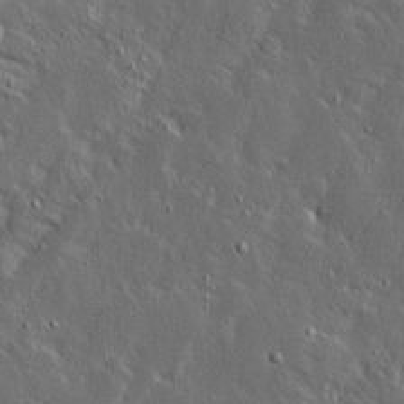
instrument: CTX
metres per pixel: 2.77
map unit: Ave
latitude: 15.2537
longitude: -138.6301
